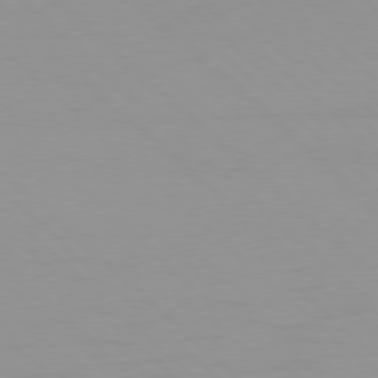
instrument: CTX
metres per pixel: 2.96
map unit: Hpe
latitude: 77.5938
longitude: -165.3293
